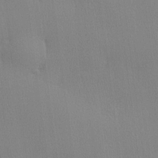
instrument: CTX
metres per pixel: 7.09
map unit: lHvf
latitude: 21.7639
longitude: 141.5588
